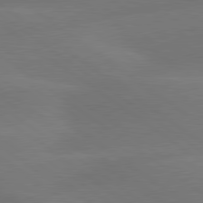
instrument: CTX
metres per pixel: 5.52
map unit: lApd
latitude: 79.8773
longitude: -89.5560
